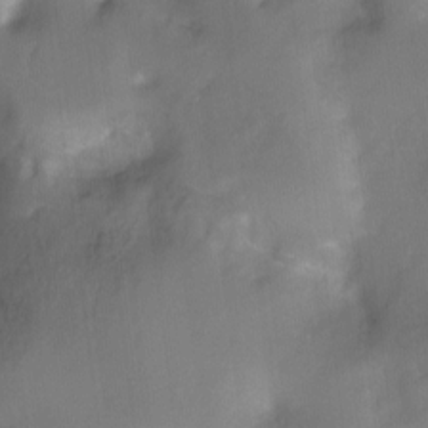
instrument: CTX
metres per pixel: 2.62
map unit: Ht
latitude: -11.4266
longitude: -45.5182
